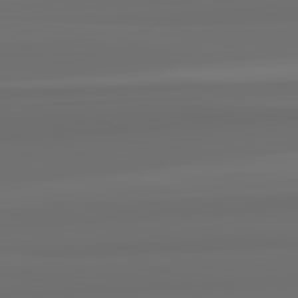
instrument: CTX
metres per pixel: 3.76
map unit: lApd
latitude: 82.8757
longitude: 163.1998
